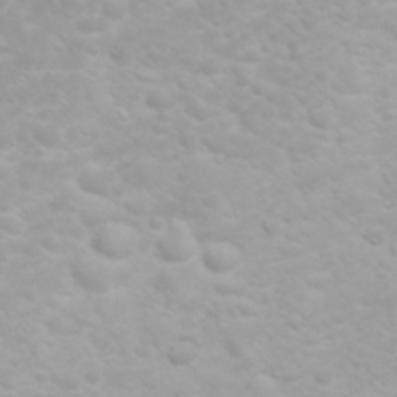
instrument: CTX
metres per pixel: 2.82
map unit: eHh
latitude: 31.9906
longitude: -62.2523
